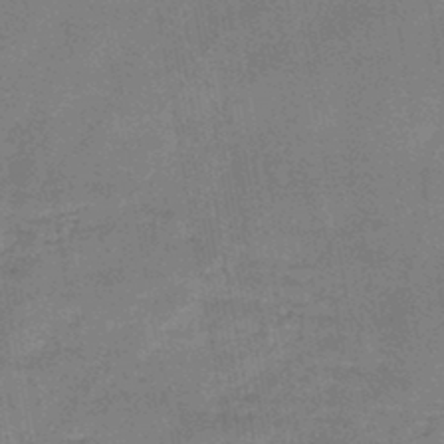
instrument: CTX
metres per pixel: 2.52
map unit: HNb
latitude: -45.8233
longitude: -37.7450
